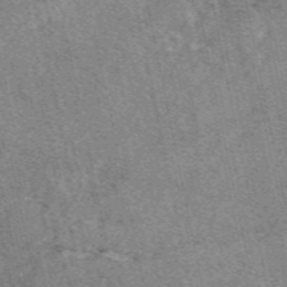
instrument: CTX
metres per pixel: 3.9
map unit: eAb
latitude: 49.4615
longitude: 107.7478
